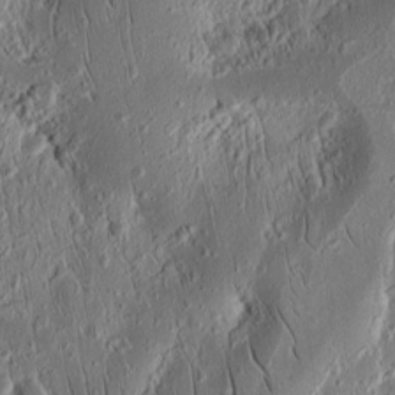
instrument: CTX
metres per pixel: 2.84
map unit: Ht
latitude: 10.9703
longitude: -75.3671
